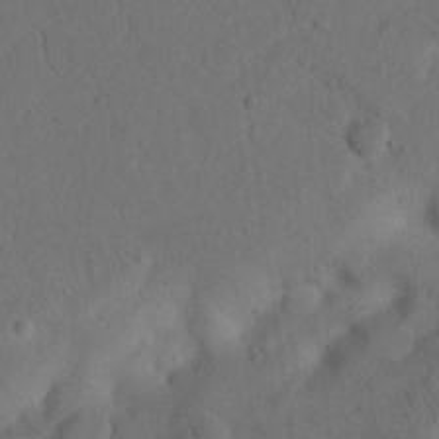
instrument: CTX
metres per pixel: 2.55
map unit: Nhu
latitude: 21.8584
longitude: -74.1389
